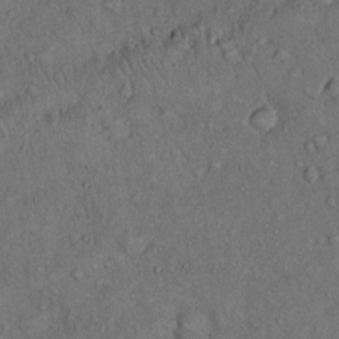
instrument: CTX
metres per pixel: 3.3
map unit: Hto
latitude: 10.6113
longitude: -59.6694
